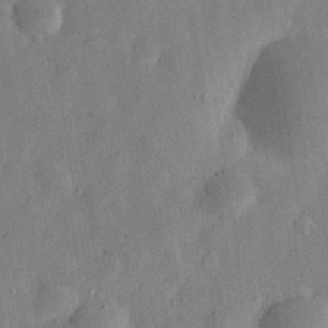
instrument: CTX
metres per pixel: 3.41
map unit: eHh
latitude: 30.2712
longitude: -75.8017
